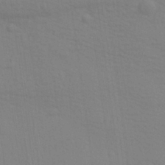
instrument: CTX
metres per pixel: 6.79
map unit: Aa
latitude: 28.5357
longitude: -139.8583
